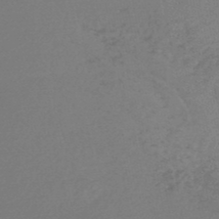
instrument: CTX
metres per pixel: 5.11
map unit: HNb
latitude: -47.8611
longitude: 58.0094
